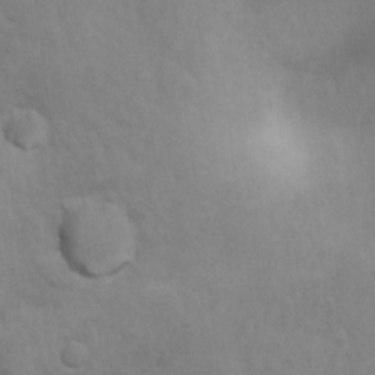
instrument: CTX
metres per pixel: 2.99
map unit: Hto
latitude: 13.4049
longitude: -38.8191
